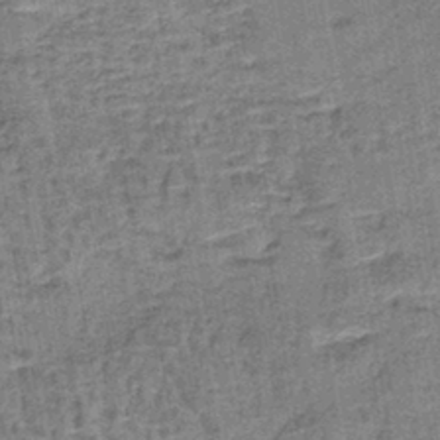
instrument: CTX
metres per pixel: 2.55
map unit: lHb
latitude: -41.0108
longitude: 57.8422
